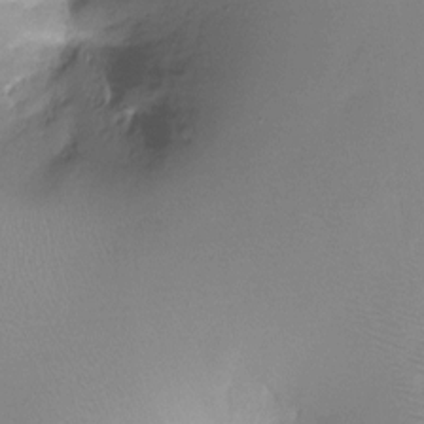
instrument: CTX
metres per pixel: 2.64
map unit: Ht
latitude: -12.6141
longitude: -44.9136
